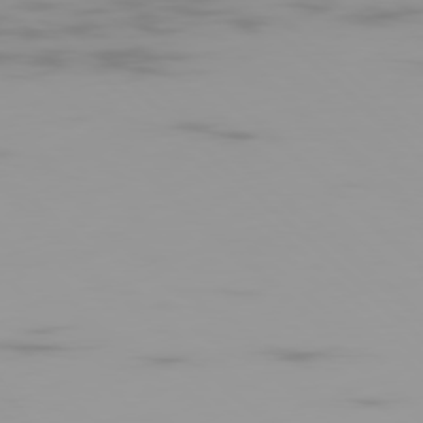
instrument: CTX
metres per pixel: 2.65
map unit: Ap
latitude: -79.3887
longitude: -69.7639
